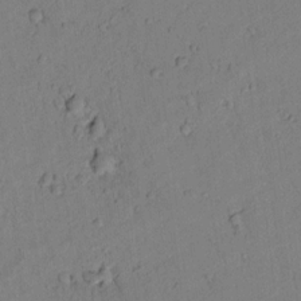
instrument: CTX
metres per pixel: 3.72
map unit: lAvf
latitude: 8.5924
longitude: 170.1039
